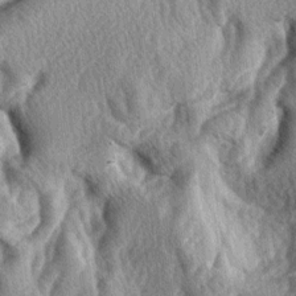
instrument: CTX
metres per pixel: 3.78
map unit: lAa
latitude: -4.3873
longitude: -126.0822
